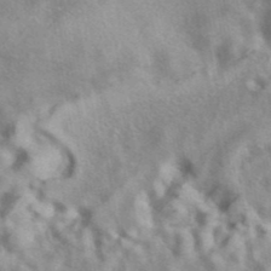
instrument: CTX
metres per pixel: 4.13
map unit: eAb
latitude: 41.0647
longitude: 103.1620
